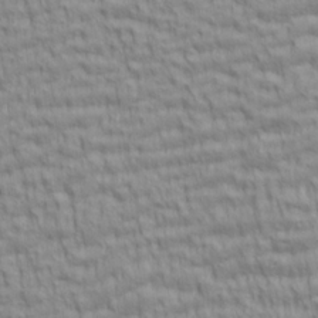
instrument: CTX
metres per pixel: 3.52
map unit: lAa
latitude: 6.0255
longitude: -115.5371
